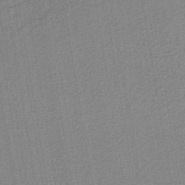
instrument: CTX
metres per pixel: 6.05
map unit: lHb
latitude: -40.6707
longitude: 60.7085
